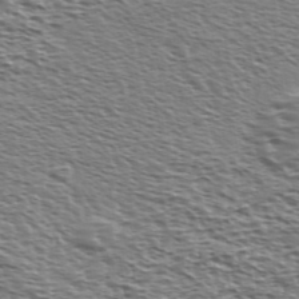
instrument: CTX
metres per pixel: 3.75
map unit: Ave
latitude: 37.6127
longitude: -112.5168
